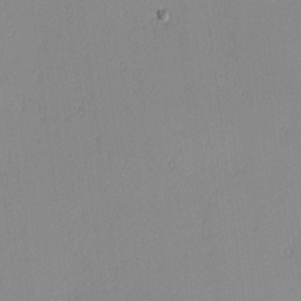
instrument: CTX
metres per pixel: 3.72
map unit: lAa
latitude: 5.8016
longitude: -112.8947
